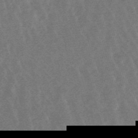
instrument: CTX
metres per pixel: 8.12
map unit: lHb
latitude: -48.6141
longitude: 72.5762
